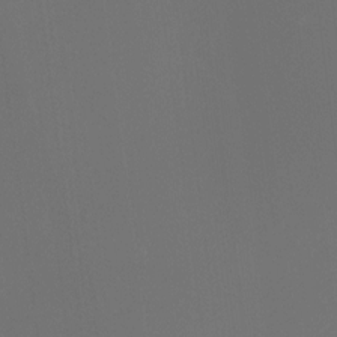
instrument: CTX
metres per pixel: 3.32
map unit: HNhu
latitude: 10.2145
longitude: 11.4454
